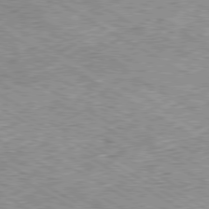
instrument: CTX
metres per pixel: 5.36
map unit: Ap
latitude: -80.5952
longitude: -49.0836
